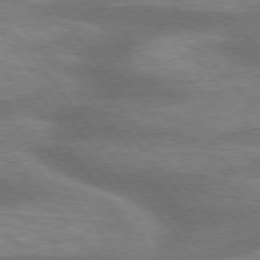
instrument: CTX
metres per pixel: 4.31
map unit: lApd
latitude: 75.5371
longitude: -57.5560
